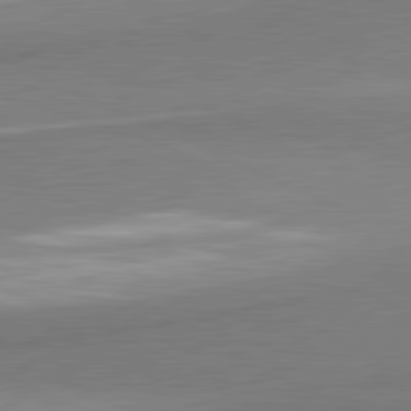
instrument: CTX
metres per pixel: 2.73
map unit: lApd
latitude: 81.0080
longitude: 165.9745
